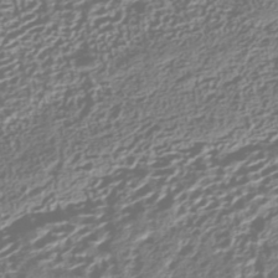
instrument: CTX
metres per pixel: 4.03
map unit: HNhu
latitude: -42.9163
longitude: 106.3684
